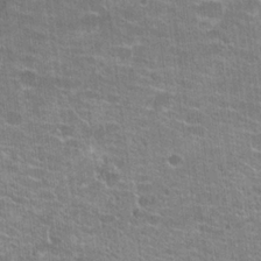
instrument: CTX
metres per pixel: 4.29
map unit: Hto
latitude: 21.1403
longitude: -42.8758
